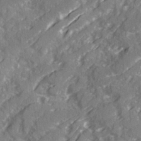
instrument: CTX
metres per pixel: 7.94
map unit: Ave
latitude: 20.6113
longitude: -131.0081
